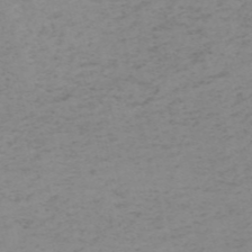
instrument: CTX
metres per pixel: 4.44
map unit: HNb
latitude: -55.5399
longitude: -46.9892
